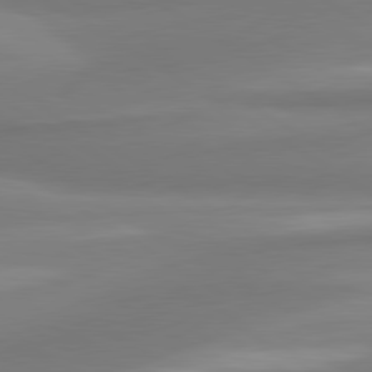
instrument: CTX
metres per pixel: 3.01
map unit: lApd
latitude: 80.4223
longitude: 175.5588
